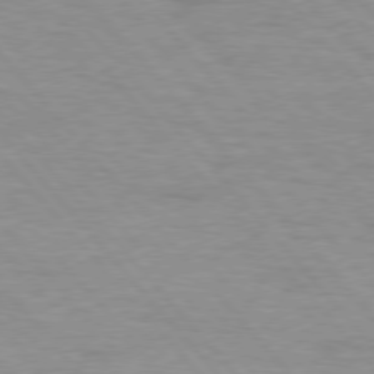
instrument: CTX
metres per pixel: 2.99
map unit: lApd
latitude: 76.0822
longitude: -86.9702
